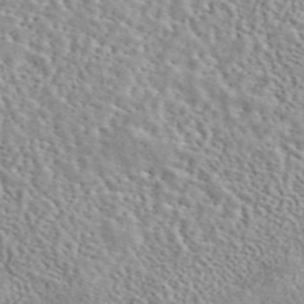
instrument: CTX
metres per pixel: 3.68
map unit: eAb
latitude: 44.6112
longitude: 114.1606
